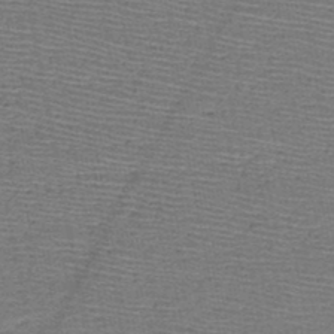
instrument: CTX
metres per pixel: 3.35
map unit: HNb
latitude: -48.6708
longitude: -42.4412
